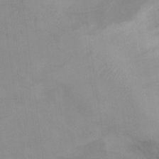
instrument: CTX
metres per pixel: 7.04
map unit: Hto
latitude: 11.9150
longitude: -35.6694
